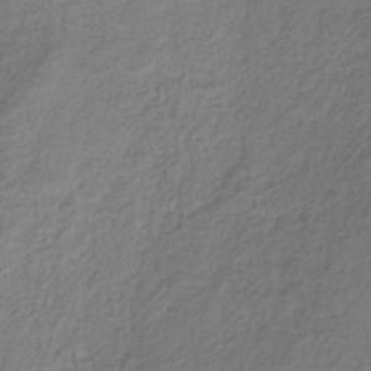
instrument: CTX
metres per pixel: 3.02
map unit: HNhu
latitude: -29.1809
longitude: 68.3306
